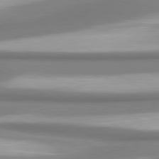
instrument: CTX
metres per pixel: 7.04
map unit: lApd
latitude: 80.5168
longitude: 177.7667
